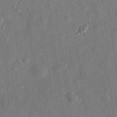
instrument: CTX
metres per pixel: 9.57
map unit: eHh
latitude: 30.6869
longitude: -74.7246
